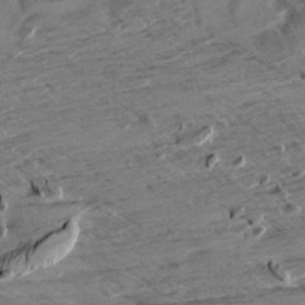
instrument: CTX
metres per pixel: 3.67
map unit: Aa
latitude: 9.8772
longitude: -139.9339
